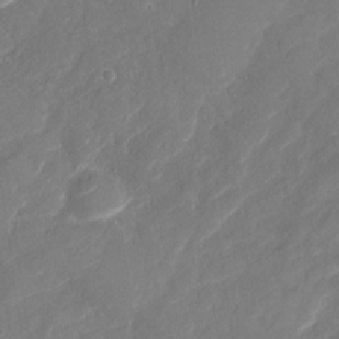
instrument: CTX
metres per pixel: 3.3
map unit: Nhu
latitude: -29.9745
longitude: -72.2901
